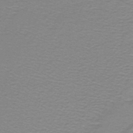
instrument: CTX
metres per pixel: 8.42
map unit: lHb
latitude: -42.3684
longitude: 56.3684
